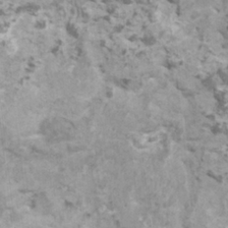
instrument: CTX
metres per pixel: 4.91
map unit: HNhu
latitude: 1.8394
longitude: 0.6708
